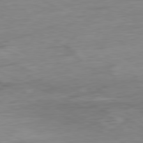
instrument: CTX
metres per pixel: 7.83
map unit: Ap
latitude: -80.5385
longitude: -92.7057
